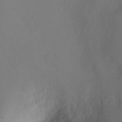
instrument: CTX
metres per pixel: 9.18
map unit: Ht
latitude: -2.5762
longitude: -27.6316
